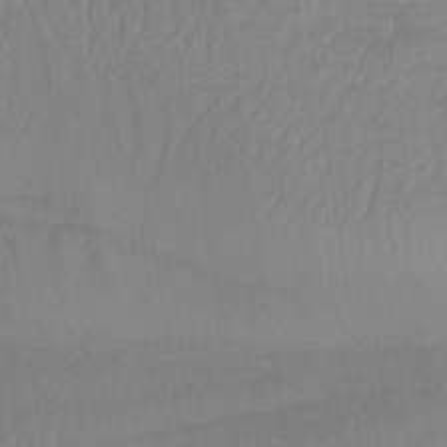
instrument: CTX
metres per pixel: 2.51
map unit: lHb
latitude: -34.3117
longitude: 66.8219
